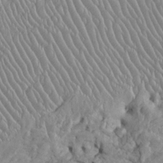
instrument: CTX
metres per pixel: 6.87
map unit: Htu
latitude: -6.3117
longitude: 153.7477
